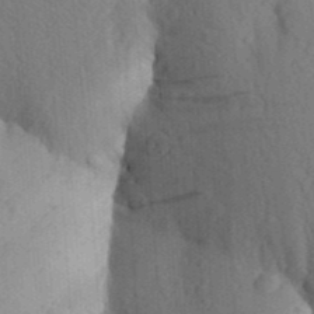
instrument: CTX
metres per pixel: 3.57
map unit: Aa
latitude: 25.6882
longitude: -149.7639
